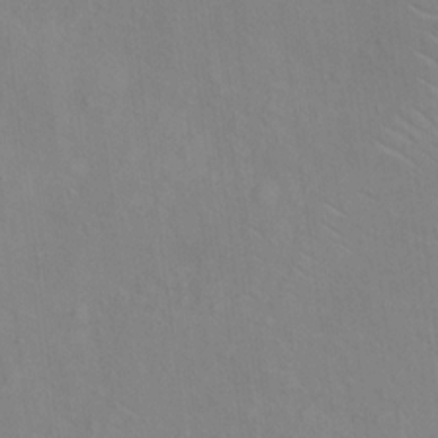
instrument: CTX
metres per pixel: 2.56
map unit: Ht
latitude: 12.6869
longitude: -40.7624
